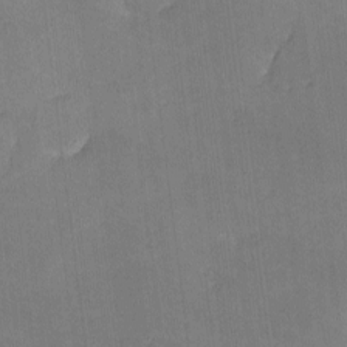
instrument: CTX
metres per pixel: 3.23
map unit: lHvf
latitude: -10.6708
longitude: -101.4993
